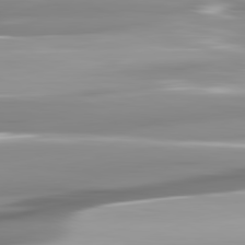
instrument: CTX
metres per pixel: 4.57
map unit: lApd
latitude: 82.1388
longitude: -141.8583
